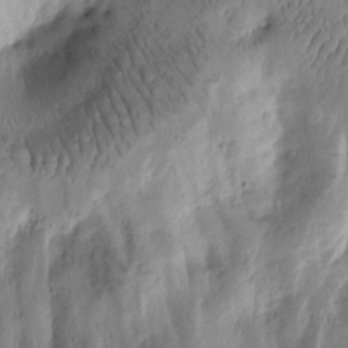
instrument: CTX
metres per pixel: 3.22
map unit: Htu
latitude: -2.7652
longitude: 171.0298
